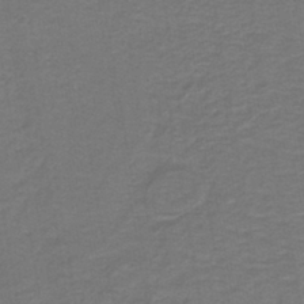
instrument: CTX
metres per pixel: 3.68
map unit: lHb
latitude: -42.0283
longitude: 53.7099
